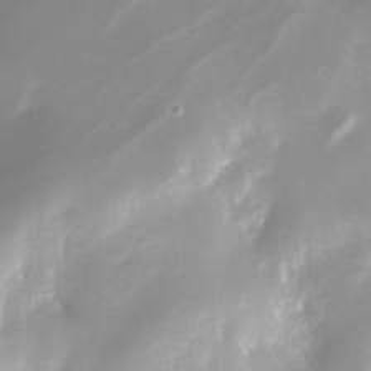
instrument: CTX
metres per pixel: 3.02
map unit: Nhe
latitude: -32.5385
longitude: -115.9150
